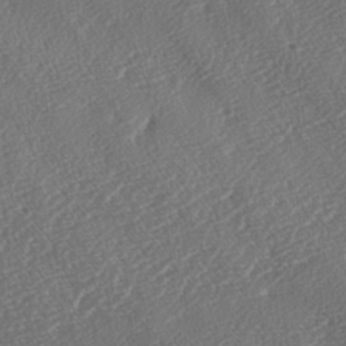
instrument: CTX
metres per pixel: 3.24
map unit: lAa
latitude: -2.5384
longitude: -128.1578
